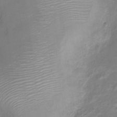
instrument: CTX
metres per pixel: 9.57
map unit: Nve
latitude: -20.5384
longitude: 104.7652
